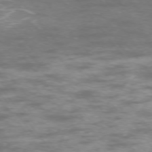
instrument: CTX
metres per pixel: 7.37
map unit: Ap
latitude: -74.2740
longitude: -74.8002
